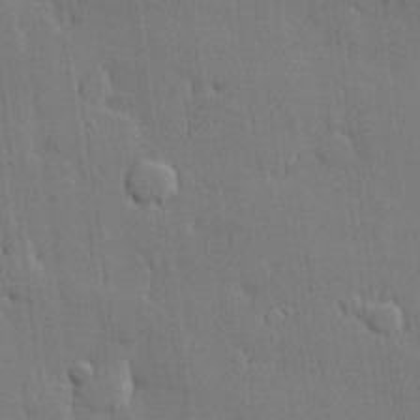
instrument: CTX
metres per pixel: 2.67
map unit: lHvf
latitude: 20.8758
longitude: 146.5951
